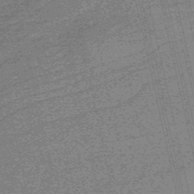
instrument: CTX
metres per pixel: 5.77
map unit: HNb
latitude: -55.3132
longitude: -45.7827
